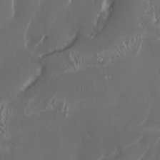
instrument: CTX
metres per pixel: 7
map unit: Nhu
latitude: -6.4062
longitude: -90.8569
